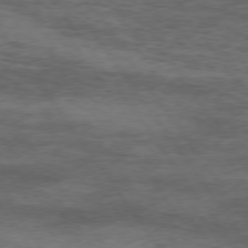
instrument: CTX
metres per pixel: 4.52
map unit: Hpe
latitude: 74.4034
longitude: -142.9703
